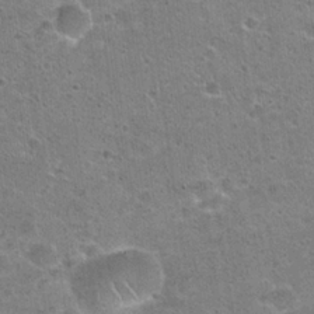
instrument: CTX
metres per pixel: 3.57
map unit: Hto
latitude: 22.3845
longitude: -48.9892
